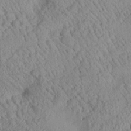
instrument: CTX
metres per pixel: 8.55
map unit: Aa
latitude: 25.0080
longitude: -134.1200
